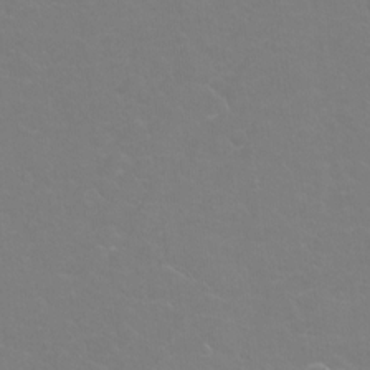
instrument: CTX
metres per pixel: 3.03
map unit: Hto
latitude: -4.7463
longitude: -35.2348
